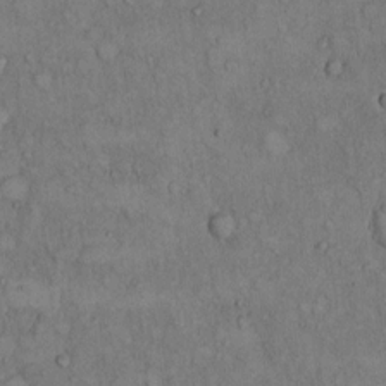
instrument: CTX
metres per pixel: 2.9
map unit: Hto
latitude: 9.1781
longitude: -59.6883
